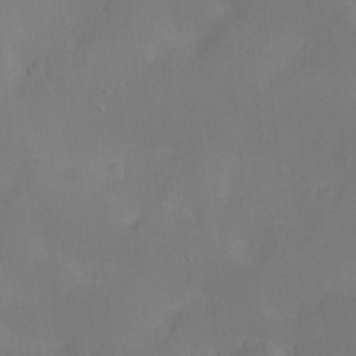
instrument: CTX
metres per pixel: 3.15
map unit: Nhu
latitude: -8.7652
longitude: -48.7435
